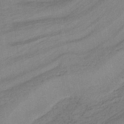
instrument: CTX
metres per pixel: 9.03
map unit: lHb
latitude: -38.0472
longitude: 59.7855
